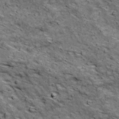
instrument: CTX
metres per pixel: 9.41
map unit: Ave
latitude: 18.5734
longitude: -134.1766
